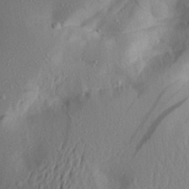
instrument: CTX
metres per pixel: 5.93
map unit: Aa
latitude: 20.3090
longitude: -146.0444
